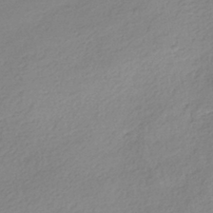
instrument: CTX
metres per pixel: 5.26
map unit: HNhu
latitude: -40.0283
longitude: 94.6518
